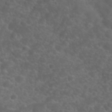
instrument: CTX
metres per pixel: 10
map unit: Nhu
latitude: 28.3467
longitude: -55.6694
